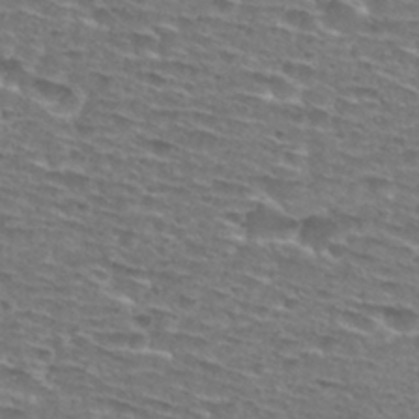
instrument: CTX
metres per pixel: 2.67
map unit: Nhu
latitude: 28.9513
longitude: -48.0822
